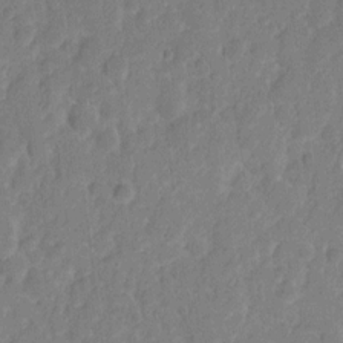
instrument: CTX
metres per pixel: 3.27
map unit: eHh
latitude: 8.2901
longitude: -65.6694
